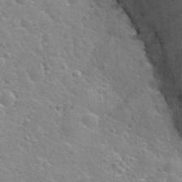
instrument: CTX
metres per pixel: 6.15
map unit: Nhu
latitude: 31.8017
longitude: -50.4790
